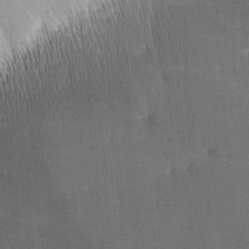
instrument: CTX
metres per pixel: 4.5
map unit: lAa
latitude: -8.4629
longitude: -124.7057
